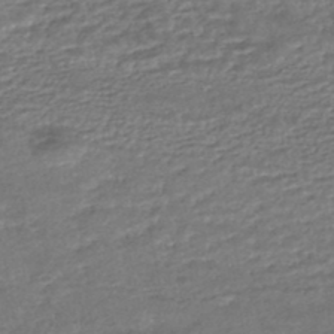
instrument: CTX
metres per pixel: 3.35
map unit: HNhu
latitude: -45.9556
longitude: 102.5196
